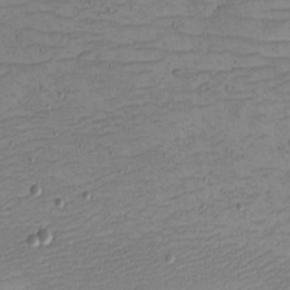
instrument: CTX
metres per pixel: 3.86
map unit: eHh
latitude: -5.1620
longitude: -81.7639
